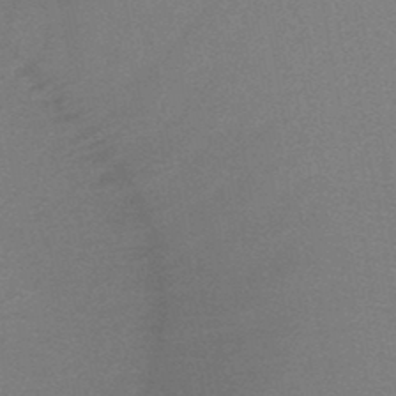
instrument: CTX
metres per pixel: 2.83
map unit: HNb
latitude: -45.6533
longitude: -40.1766
